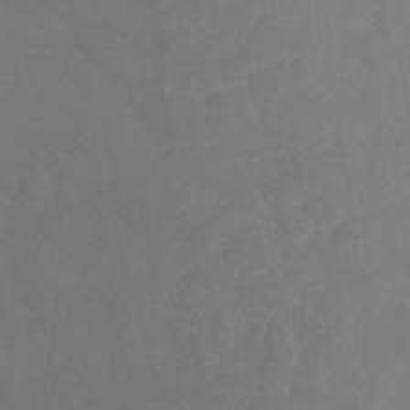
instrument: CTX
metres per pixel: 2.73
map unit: Hto
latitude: 5.6883
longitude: -30.6491
